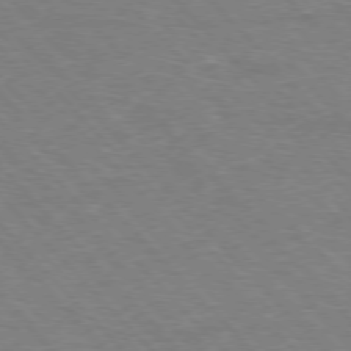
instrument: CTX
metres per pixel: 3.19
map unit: Hpe
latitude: -77.0109
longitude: -12.6680
